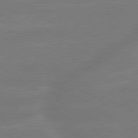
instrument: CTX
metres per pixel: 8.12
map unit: lApd
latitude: 79.7261
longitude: -143.7261
